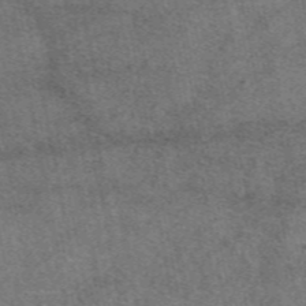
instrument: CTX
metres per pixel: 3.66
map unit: eAb
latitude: 48.5357
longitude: 108.1984
